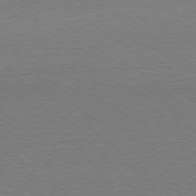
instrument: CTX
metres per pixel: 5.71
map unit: Ap
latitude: -78.7652
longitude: -82.3467
